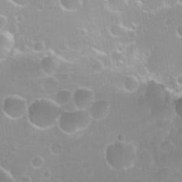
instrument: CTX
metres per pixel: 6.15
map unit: Hto
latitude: 20.2523
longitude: -32.7624
